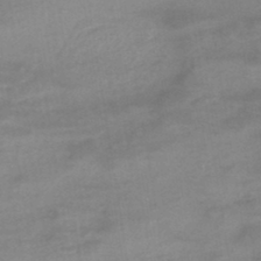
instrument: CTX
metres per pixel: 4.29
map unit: eHb
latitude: -44.8597
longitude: 85.0675
